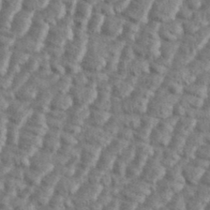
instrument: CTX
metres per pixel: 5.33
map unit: eHh
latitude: 37.5749
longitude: -137.3671
